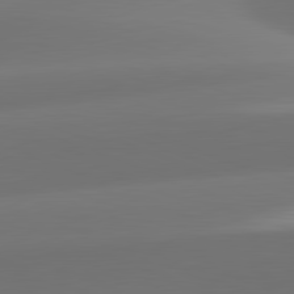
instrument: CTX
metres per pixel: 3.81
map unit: lApd
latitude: 81.9528
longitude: -162.7813
